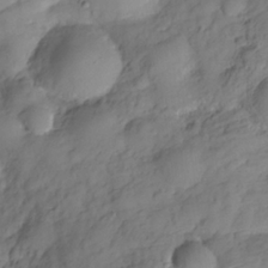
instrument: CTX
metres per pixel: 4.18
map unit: Hve
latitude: -29.2565
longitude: 93.3510
